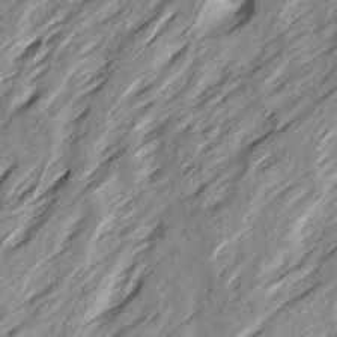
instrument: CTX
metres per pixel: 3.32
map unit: Ave
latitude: 15.4616
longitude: -137.1215
